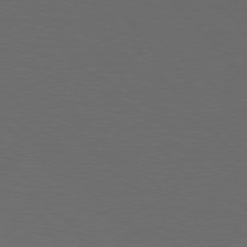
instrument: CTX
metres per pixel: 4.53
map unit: Hpe
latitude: 76.8758
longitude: -166.4790
